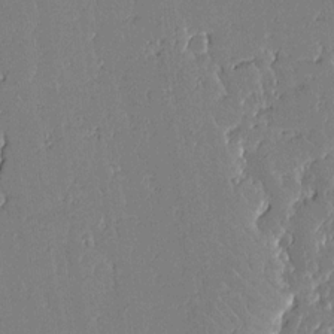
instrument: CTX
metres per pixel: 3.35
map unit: Aa
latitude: 12.8191
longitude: -127.0837
